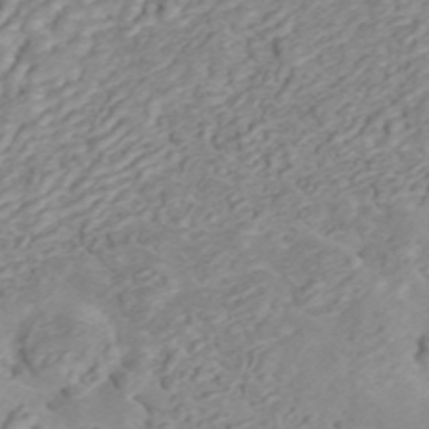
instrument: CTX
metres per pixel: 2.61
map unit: ANa
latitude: 45.3670
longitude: 22.8786
